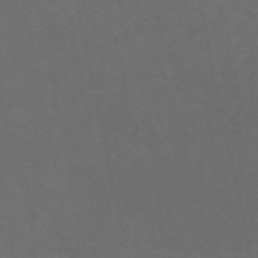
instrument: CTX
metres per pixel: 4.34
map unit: ANa
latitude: 49.9150
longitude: -71.5371
